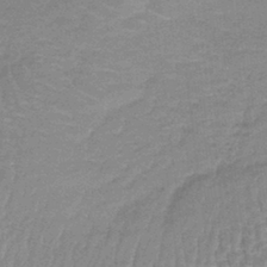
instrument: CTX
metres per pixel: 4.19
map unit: lHb
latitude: -40.9730
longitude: 66.0850
